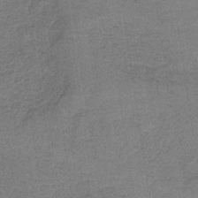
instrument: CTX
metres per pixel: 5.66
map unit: HNb
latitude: -35.6722
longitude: 54.0472
